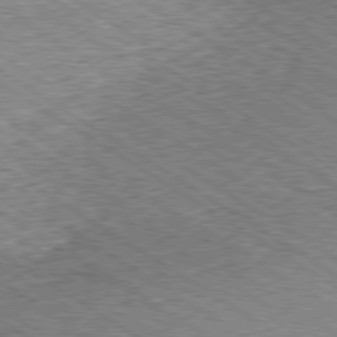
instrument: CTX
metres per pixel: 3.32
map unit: Ap
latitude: -80.0661
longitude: -51.6316
